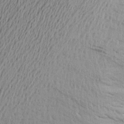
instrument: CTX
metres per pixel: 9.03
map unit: Aa
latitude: 20.1011
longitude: -144.1200
